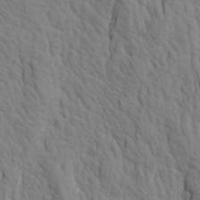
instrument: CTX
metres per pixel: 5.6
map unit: Aa
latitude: 21.0270
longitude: -142.2145
